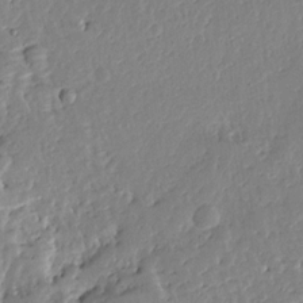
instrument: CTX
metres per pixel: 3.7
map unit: Ave
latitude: 12.8380
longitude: -135.9906
